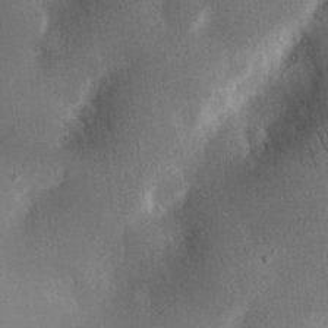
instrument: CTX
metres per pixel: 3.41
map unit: Nhu
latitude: 16.7813
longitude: -74.8380
